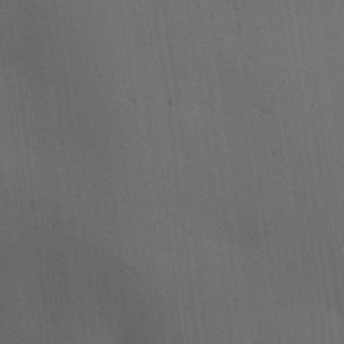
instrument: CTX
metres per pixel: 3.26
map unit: lAa
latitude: 11.9528
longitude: -108.7435
